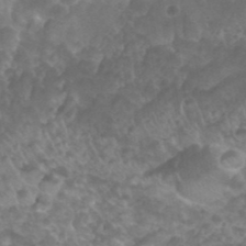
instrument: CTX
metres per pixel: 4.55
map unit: Nhu
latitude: 26.9892
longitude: -54.5546
